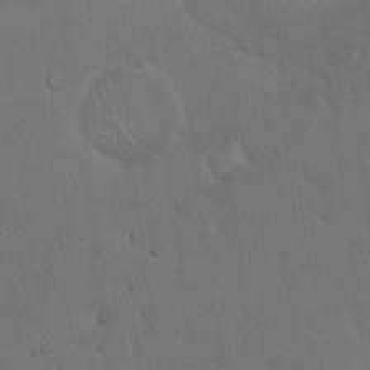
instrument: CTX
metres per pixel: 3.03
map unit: Hto
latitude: 18.0444
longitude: -60.0444
